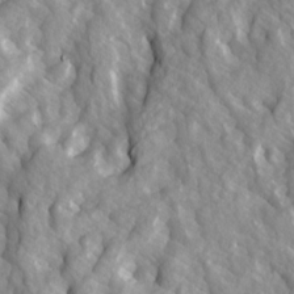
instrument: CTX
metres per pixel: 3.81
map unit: Ave
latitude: 14.8191
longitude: -132.1956
